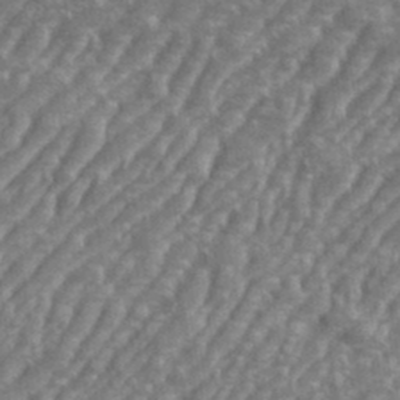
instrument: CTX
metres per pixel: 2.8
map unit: eHh
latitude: 36.0444
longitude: -133.8772
